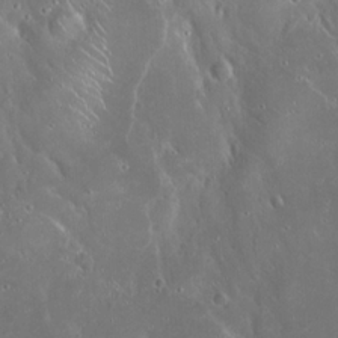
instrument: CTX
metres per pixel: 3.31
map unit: Hto
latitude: 19.4615
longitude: -57.8583
